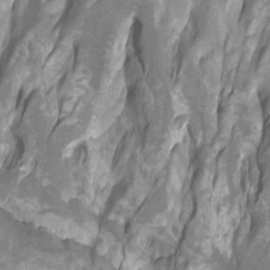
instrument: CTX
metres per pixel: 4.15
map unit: Htu
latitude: -7.4076
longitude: -48.7246
